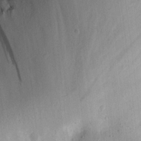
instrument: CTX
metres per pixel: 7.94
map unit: eHh
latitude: 25.1403
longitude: -78.1956
